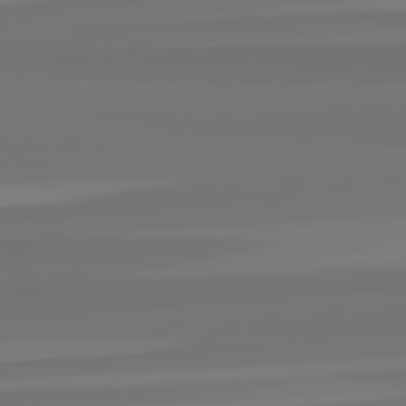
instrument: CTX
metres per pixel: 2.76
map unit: lApd
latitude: 82.5167
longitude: -178.3090
